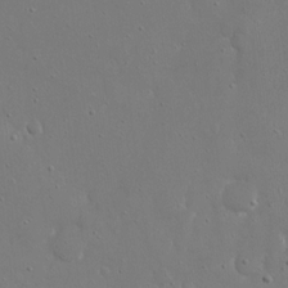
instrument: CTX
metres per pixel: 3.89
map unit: eHh
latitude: 17.3104
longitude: -71.2915
